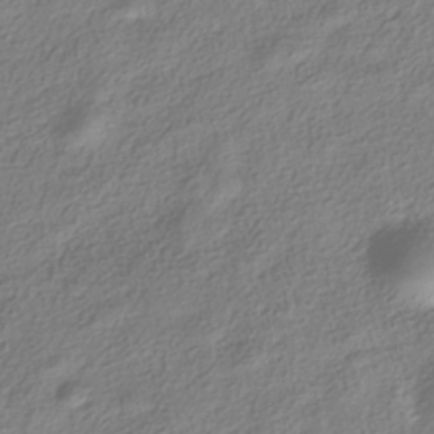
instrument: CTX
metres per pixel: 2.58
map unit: HNhu
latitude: -39.6911
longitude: 101.6910
